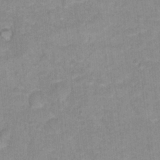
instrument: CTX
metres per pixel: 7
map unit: Hto
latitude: 16.5924
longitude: -35.1970
